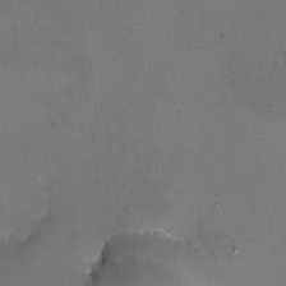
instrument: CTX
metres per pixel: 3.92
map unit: eHh
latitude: -5.0675
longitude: -78.8191
